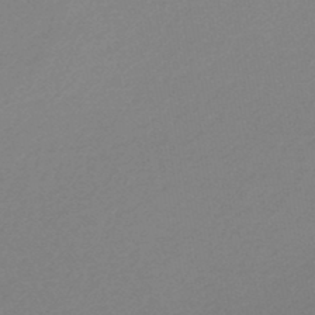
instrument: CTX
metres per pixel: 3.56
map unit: lHb
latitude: -46.7652
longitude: 57.5210
